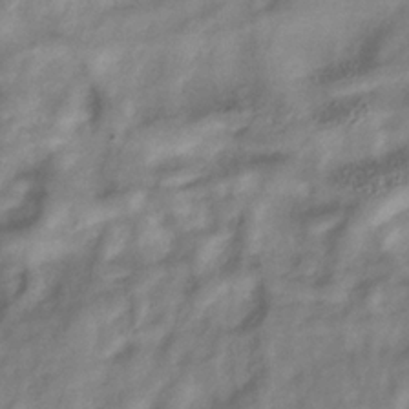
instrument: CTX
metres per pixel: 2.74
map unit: Hve
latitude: -32.1984
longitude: 89.8044
